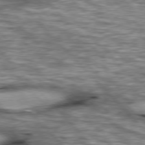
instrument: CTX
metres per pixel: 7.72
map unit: lApd
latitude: 76.8380
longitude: -50.1011
